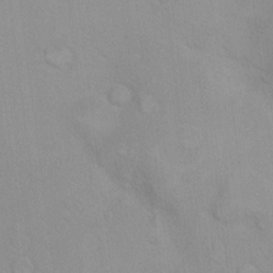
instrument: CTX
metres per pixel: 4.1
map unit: Ht
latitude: 5.8394
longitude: -29.2537
